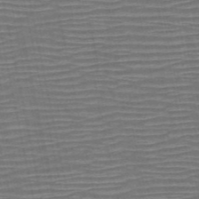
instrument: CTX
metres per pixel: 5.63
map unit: HNb
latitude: -51.6722
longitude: -47.3482
